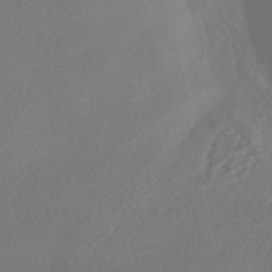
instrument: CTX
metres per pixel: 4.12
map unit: HNhu
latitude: -41.8044
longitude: 106.5763
